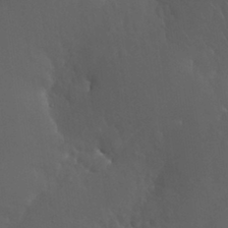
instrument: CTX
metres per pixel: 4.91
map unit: Nhu
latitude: 30.7058
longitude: -57.2159
